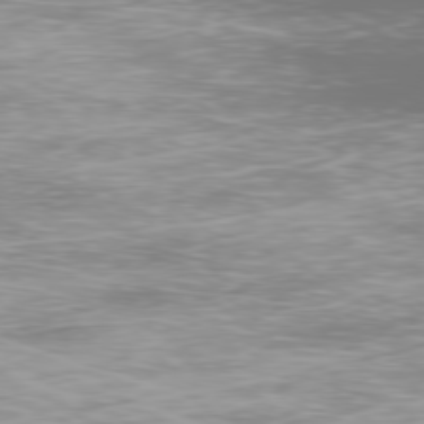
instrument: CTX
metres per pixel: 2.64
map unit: Ap
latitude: -78.8408
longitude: -60.8002
